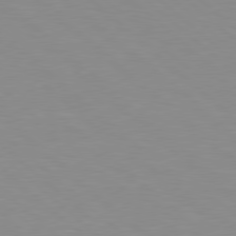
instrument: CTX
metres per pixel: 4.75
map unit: Hpe
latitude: 78.2145
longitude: -176.2333
